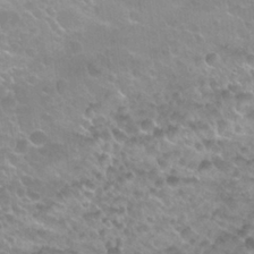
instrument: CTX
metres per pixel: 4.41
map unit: Nhu
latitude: 27.3104
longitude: -54.0255
